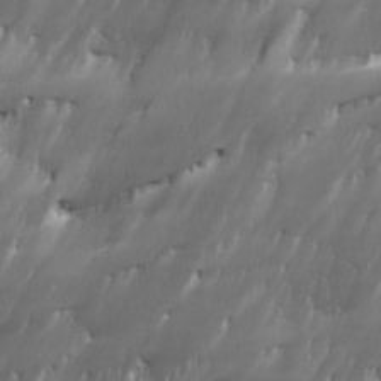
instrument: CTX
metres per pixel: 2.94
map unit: Ave
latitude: 15.4805
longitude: -135.4804
